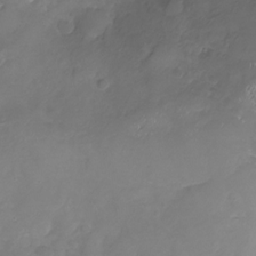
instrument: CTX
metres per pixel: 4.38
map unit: Nhu
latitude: -24.6896
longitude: -56.8191
